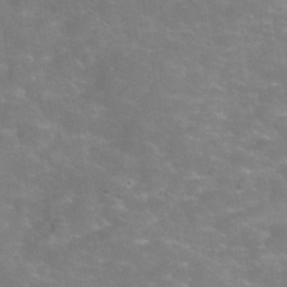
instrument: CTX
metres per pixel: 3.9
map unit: Hve
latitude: -31.3320
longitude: 95.3320
